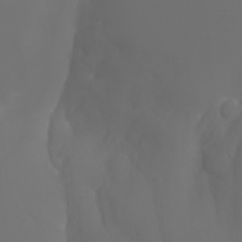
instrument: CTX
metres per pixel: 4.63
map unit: Nhu
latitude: -7.8611
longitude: -82.8569
